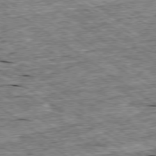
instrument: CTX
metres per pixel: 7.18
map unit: Ap
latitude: -79.1242
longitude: -87.1403
